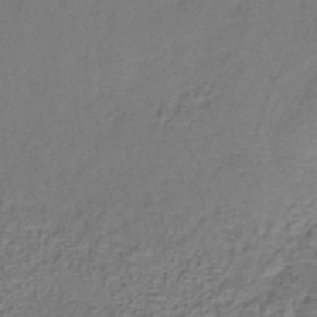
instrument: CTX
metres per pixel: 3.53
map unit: lHb
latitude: -37.8611
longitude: 61.4265
